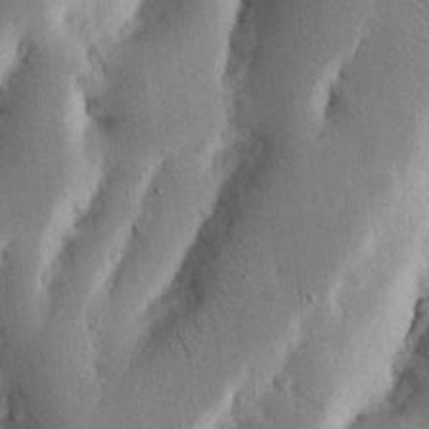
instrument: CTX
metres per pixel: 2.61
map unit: Nhu
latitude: 17.0458
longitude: -74.7813
